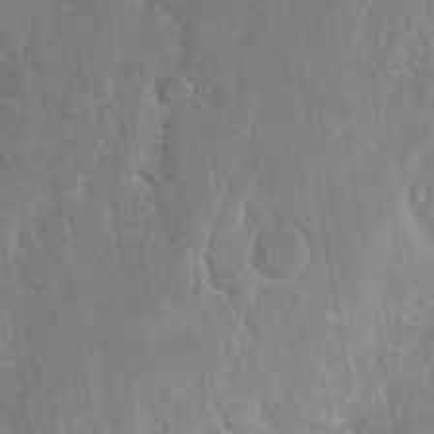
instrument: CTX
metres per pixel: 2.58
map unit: Hto
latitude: 9.7828
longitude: -35.7071
